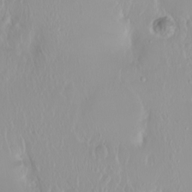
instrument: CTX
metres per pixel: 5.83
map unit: Ht
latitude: -1.5022
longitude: -61.1781
